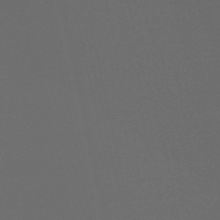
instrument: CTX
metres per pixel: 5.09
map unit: eHb
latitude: -50.8975
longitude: 70.5385
